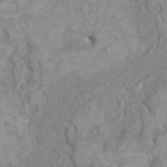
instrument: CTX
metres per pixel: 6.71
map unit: HNhu
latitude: 3.8772
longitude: -2.4601
